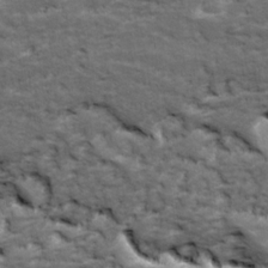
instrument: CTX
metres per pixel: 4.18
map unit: Ave
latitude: 17.3860
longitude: -135.6505
